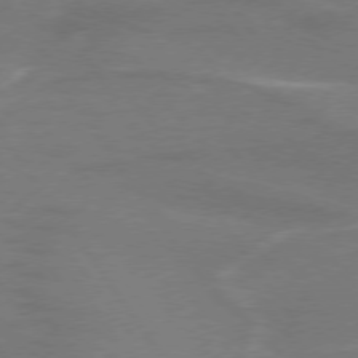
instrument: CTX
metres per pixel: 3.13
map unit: lApd
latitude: 75.0081
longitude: -61.6883
